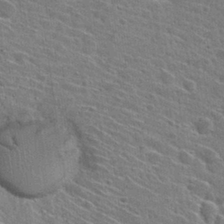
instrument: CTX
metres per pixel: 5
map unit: Hto
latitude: 27.5749
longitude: -45.4993
